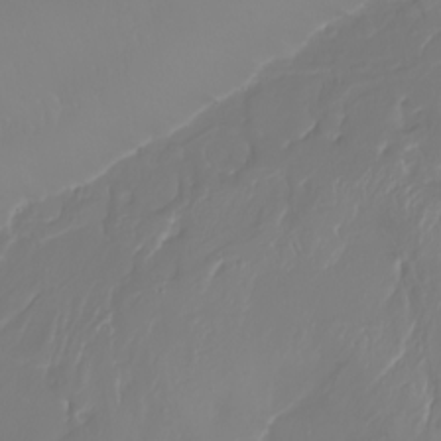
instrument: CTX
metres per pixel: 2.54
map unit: Nhu
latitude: -8.3306
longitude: -80.7057
